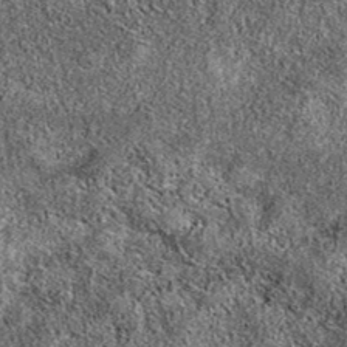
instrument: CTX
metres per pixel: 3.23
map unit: eAb
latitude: 36.9136
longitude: 106.3306
